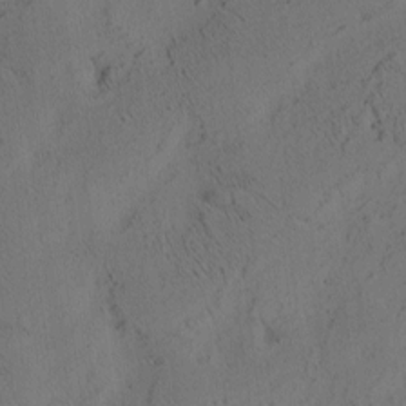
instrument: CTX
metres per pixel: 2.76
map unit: eHh
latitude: 3.2915
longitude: -78.7247
